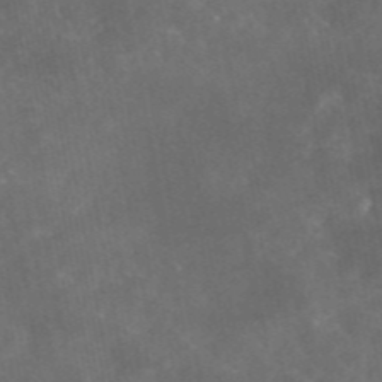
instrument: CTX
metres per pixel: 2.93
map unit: eAb
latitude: 46.2712
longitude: 125.6533
